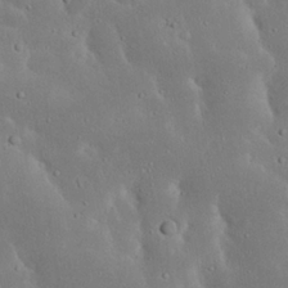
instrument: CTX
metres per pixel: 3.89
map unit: Nhu
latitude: 23.4048
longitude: -72.6491
